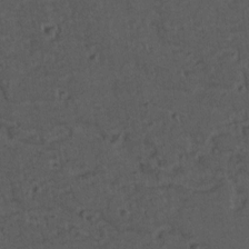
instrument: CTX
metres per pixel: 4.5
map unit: lAvf
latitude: -10.0472
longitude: -120.2712
